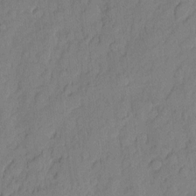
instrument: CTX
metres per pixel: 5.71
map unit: eHh
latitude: 5.9150
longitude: -76.1389
